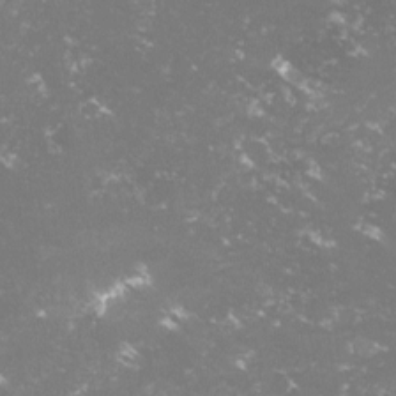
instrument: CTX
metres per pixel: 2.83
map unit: lHvf
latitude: -14.8030
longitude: -100.2334
